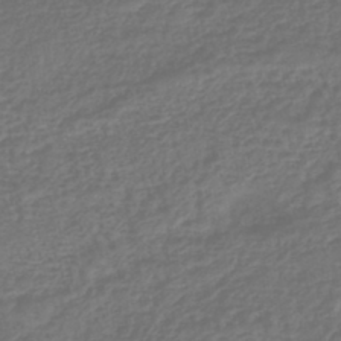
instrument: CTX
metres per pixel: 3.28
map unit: lHb
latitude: -43.4643
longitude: 81.4455
